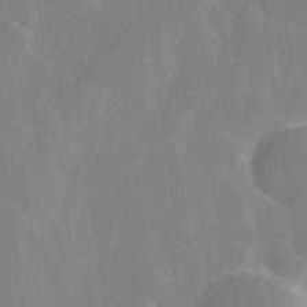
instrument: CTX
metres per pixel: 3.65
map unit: Hve
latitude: 28.5546
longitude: 147.2943
